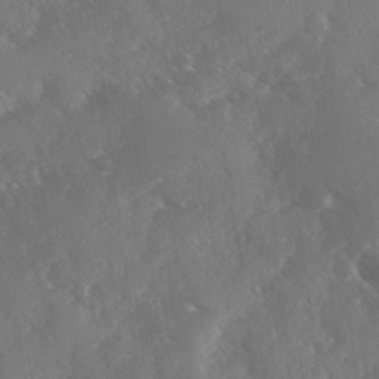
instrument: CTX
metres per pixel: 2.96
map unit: Ave
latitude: 0.9324
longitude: -111.2537
